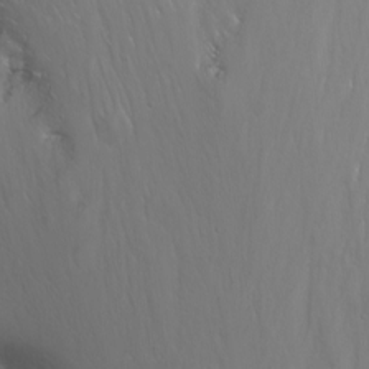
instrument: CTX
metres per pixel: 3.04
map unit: Nhu
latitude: -11.4266
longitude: -65.1403
